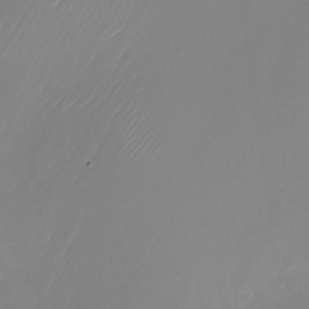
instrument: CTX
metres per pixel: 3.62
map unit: Nhu
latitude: -24.4251
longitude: -71.7449
